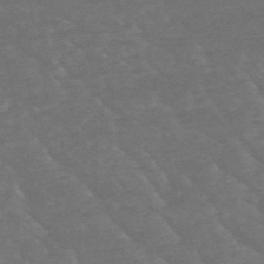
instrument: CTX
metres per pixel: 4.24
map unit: HNb
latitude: -50.0850
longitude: -47.5749
